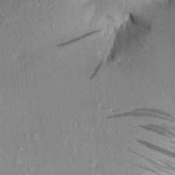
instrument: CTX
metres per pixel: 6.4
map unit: Aa
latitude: 21.7828
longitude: -148.1011
